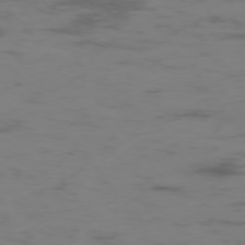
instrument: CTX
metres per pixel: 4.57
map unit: Hpe
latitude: -75.6911
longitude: -19.9150
